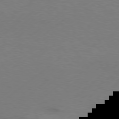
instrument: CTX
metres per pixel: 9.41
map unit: Hpe
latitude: 75.9339
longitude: -130.7058
